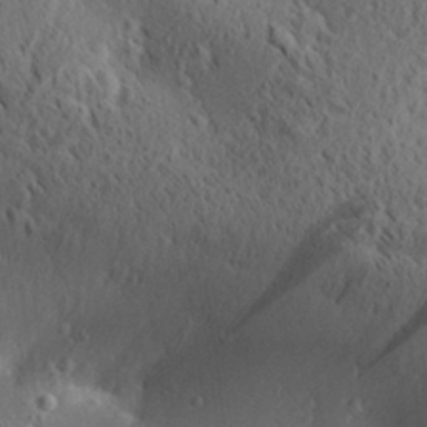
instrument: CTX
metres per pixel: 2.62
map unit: Aa
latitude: 28.7057
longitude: -131.5749
